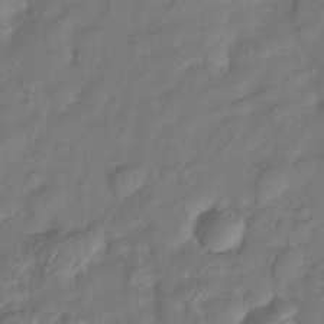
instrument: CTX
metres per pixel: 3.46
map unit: Nhe
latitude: -34.2173
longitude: -143.1214
